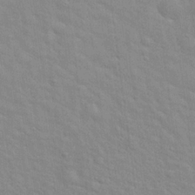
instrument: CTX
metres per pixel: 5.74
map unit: Hto
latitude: 20.0255
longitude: -54.2144
